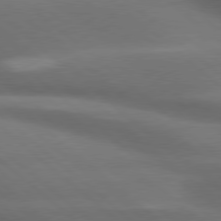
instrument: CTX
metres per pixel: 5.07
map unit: lApd
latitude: 79.2726
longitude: -117.4804
